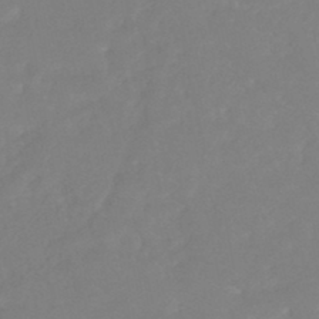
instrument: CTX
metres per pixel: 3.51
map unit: HNhu
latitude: -45.9178
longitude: 98.5574
